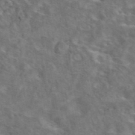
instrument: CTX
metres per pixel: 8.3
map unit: eAb
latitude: 43.2726
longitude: 109.8044
